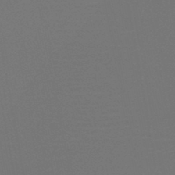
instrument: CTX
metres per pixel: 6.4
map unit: HNb
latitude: -47.5777
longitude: -44.4979
